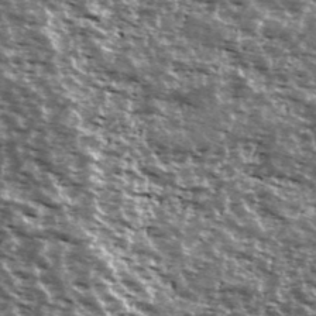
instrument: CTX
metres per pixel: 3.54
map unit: Ave
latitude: 40.1199
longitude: -108.5545
